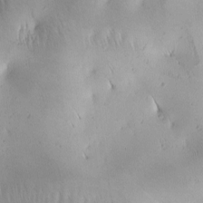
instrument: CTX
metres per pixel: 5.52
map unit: lAa
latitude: -4.5196
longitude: -121.1403
